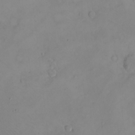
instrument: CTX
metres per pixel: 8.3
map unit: eHh
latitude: -8.4251
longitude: -69.4993
